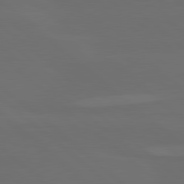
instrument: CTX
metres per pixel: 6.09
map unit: lApd
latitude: 80.1578
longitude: -114.8191
